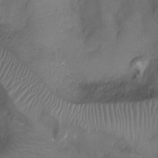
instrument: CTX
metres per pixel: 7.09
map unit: Nhu
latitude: -10.1795
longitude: -20.2901
